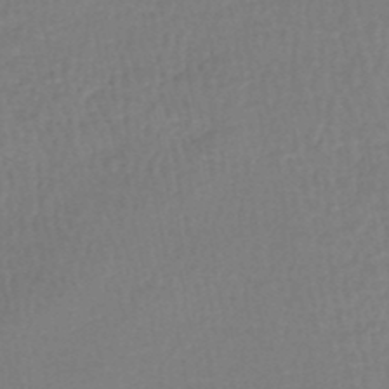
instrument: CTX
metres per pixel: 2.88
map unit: HNhu
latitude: -48.1984
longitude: 99.7289
